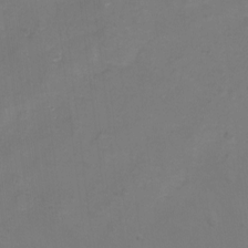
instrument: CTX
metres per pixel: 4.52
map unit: Nhu
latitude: -15.7856
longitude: -51.7638
